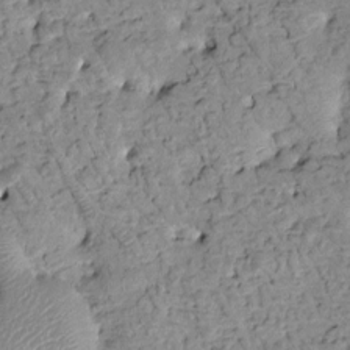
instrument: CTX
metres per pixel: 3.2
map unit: Htu
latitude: 1.3481
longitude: 177.4832
